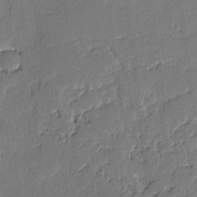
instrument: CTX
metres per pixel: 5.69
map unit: lAvf
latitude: -1.1432
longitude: -106.2334
